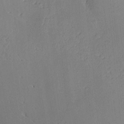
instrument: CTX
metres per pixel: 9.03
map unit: Hve
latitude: -9.9745
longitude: 175.2375
